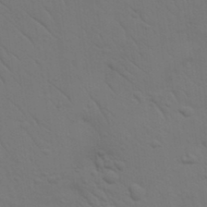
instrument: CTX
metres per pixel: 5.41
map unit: Nhu
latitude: 22.9703
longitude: -73.4805
